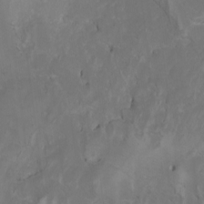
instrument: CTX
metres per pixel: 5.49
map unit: Nhu
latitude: -5.2942
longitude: -92.7435
